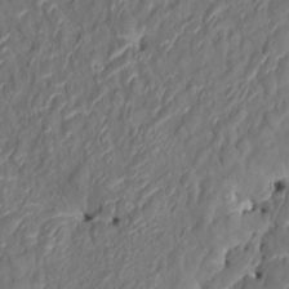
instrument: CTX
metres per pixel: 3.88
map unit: HNhu
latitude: 8.0255
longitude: -5.8772
